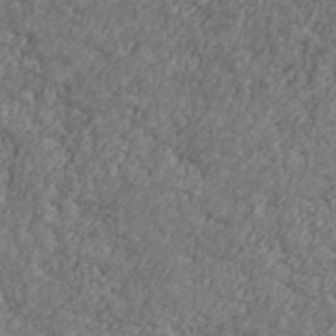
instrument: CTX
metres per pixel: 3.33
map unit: Ave
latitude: 41.7071
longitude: -111.1214
